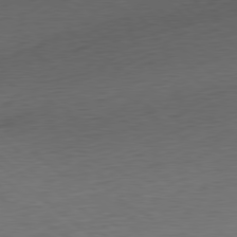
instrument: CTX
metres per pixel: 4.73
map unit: Ap
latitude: -80.1984
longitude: -70.1200
